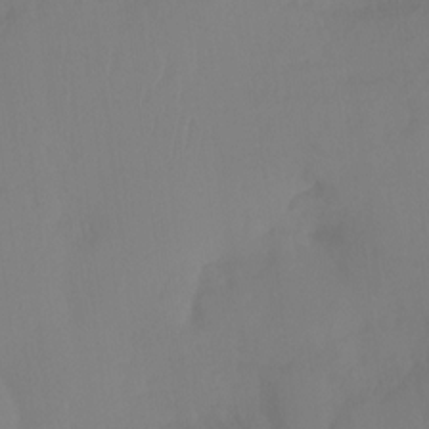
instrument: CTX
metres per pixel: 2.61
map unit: Ht
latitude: -14.1984
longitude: -50.6301
